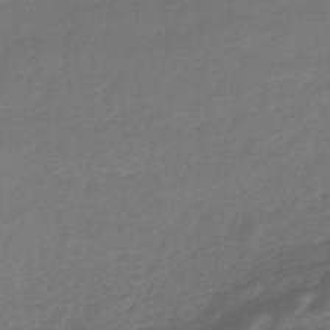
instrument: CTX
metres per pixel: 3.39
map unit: lHb
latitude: -31.8800
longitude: 63.7855
